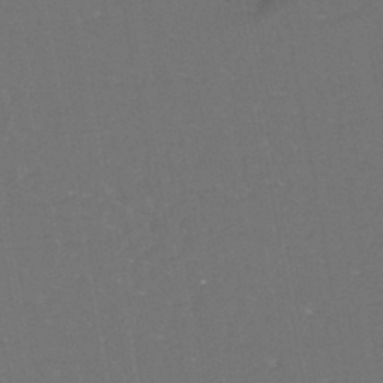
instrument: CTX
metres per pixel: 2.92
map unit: eHh
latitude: -44.6141
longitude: -28.7435
